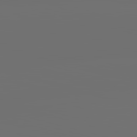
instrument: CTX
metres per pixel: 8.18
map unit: lApd
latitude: 83.5938
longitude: -131.8584
